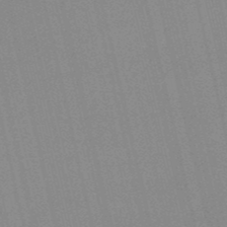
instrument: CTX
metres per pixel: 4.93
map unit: lHb
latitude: -48.3496
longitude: 64.5007
